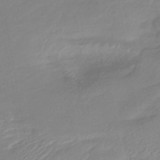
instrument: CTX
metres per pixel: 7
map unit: lHb
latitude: -41.5777
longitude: 77.6533
